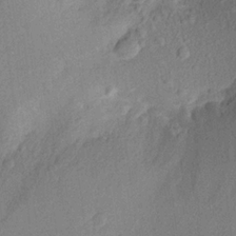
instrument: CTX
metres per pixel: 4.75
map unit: Aa
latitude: 18.9891
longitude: -144.4790
